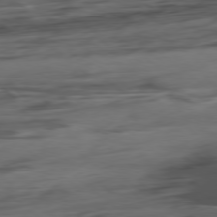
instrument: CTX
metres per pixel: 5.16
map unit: Hpe
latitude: -79.0486
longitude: -18.2333
